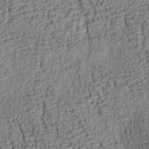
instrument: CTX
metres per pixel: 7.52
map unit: lAa
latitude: 7.1781
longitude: -115.1970
